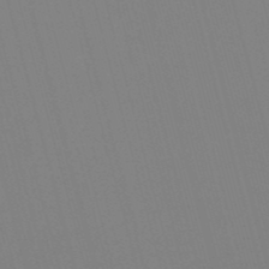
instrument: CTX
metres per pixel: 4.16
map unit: eHb
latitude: -50.3873
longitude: 75.5588
